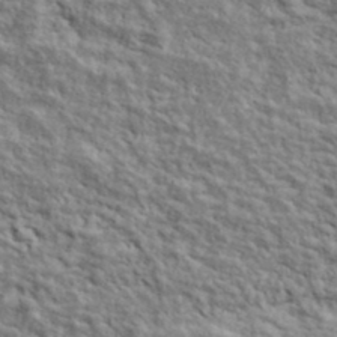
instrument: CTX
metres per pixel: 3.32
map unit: lHvf
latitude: 39.0080
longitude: -89.0648
